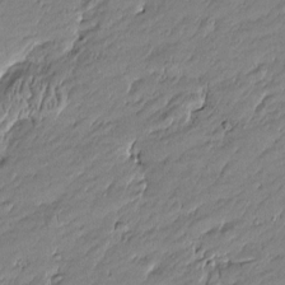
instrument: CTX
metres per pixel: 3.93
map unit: Htu
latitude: -5.6533
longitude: 176.9164
